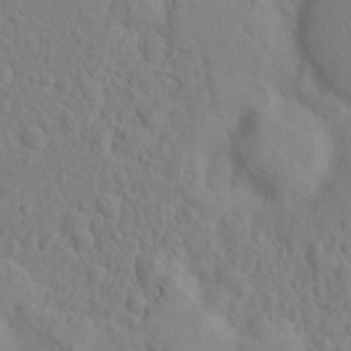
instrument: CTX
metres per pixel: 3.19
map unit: eHh
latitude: 1.4426
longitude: -56.4223
